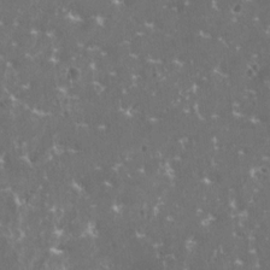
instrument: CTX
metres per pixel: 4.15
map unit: HNhu
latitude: 1.0647
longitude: 6.8597
